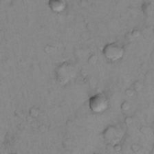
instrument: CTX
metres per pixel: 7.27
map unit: Nhu
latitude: 13.4049
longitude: -28.9702
